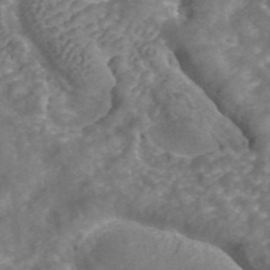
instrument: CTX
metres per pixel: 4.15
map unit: ANa
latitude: 43.2726
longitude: 25.3132
